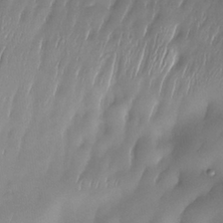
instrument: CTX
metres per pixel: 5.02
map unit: eHh
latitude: -22.9353
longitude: 15.9178
